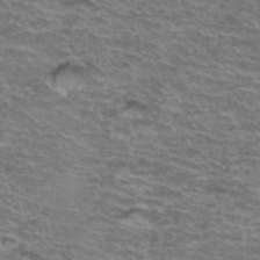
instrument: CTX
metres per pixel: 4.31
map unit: Hto
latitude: 37.0270
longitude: -43.6316
